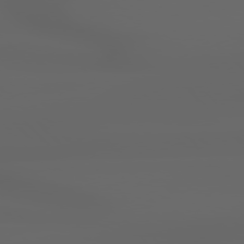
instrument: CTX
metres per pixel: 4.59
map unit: Hpe
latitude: 76.5734
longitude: -140.5356
